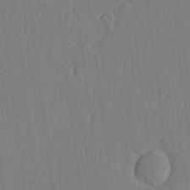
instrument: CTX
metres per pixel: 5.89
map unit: eHh
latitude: 6.0633
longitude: -72.9703
